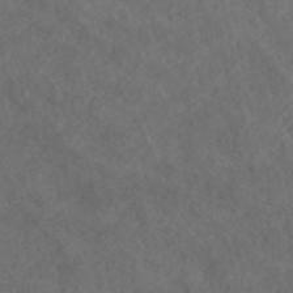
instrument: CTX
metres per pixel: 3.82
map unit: ANa
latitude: 43.0459
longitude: 27.7099
